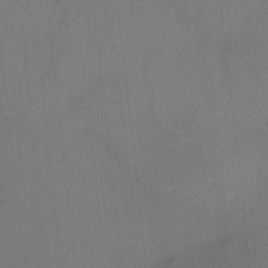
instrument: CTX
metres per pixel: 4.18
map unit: HNhu
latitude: 13.2348
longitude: 10.5385
